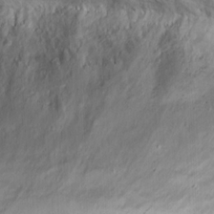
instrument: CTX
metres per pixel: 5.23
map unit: Hto
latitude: 14.2145
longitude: -59.4804
